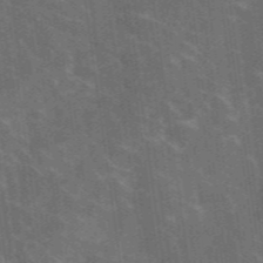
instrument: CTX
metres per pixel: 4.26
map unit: lHvf
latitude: 37.1214
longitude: -91.1214
